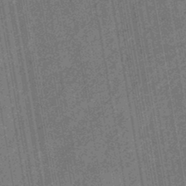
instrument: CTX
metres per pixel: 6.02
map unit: eHb
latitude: -30.0283
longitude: 70.1984
